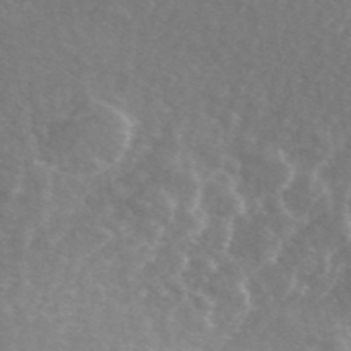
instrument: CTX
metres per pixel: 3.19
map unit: ANa
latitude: 44.4601
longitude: 23.6722
